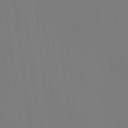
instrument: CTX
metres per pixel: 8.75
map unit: Ht
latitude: -15.4644
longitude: -42.1956
